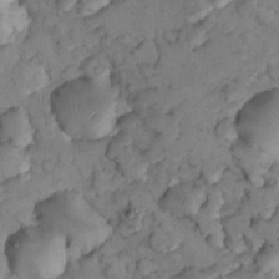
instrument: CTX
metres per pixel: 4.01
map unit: Nhu
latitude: 8.8380
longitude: -25.5182
